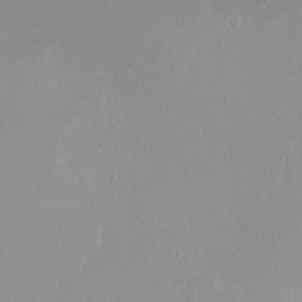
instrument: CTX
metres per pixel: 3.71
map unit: Ht
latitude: -5.1431
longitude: -24.6112
